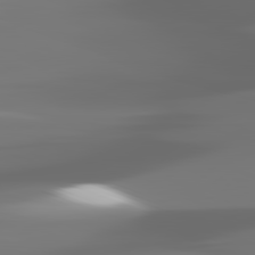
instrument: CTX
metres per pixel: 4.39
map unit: lApd
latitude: 81.7827
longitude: -144.5357
